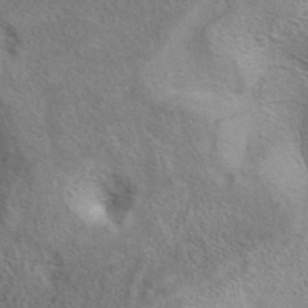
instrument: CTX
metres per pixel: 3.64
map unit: eAb
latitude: 40.7624
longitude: 105.7099
